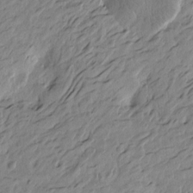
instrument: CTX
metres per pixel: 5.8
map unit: Htu
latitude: -5.6155
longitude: -179.9528
